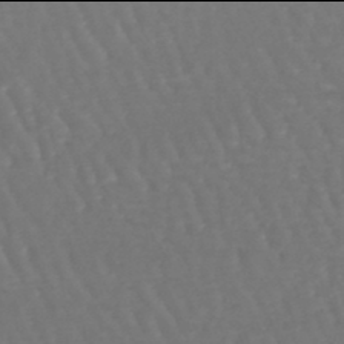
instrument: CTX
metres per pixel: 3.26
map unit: lHb
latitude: -46.0094
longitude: 76.8030
